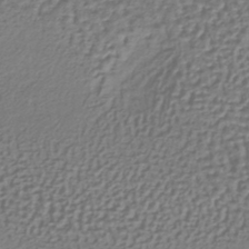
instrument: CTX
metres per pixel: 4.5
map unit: lHb
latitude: -38.6897
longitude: 62.1983
